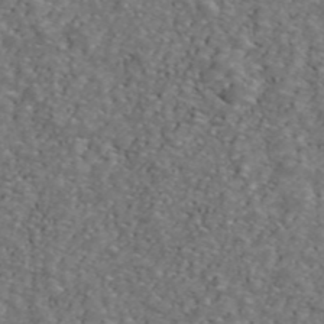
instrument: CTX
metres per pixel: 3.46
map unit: ANa
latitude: 44.0633
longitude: 28.6707
